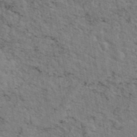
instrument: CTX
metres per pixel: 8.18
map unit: eAb
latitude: 44.9513
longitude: 113.3888
